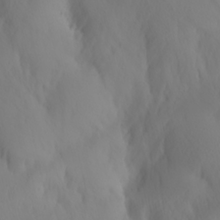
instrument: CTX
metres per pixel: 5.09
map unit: Hve
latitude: 14.2334
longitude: -91.3671
